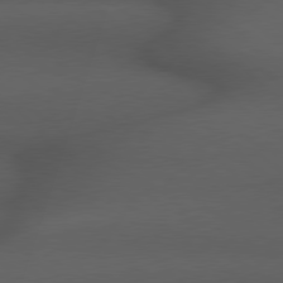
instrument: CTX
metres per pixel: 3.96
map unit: Hpe
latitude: 78.7435
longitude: -161.5560
